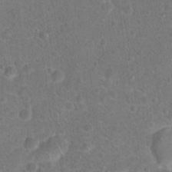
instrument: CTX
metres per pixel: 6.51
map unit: Hto
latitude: 17.3104
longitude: -41.8205
